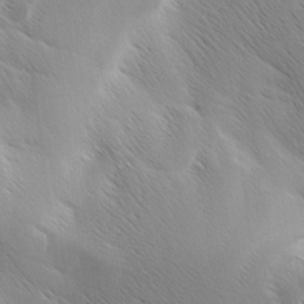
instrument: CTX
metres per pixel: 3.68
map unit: Ave
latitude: 0.9324
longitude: -114.5923
